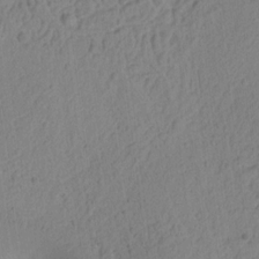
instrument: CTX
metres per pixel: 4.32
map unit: Ht
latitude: 9.4615
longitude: -75.0270
